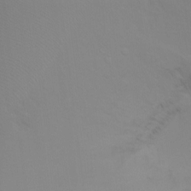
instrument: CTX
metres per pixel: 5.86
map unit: Ht
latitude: -6.9919
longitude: -32.4601
